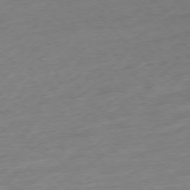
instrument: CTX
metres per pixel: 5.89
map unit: Ap
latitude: -76.5952
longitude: -63.3293
